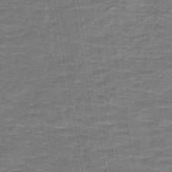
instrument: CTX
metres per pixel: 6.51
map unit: lHb
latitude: -43.7099
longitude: 55.4455
